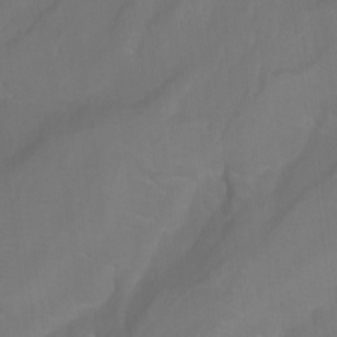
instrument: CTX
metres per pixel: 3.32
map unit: Ht
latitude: -4.1794
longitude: -62.4790
